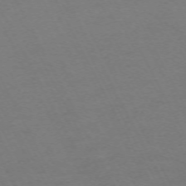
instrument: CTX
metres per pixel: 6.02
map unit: Hpe
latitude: -70.8408
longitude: 15.6911
